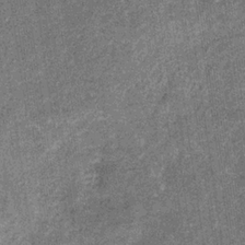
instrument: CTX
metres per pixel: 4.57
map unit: eHb
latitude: -30.9730
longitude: 70.6708
